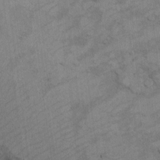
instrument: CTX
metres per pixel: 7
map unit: Hto
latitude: 9.6316
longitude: -36.7624
